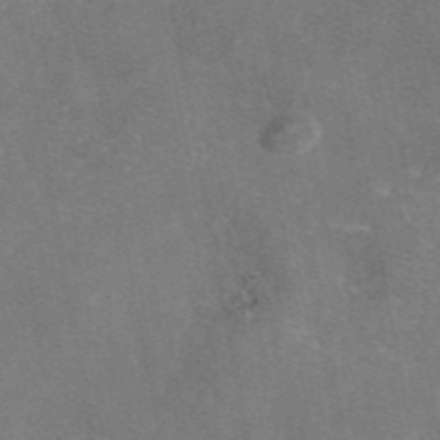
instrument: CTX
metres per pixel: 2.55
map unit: eAb
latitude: 46.6491
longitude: 113.6533
